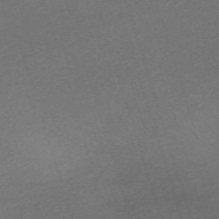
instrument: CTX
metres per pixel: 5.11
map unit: eHh
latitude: -61.9556
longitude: 49.8989
